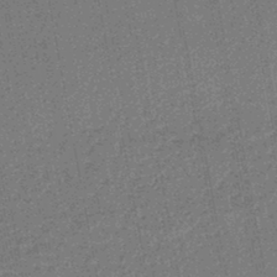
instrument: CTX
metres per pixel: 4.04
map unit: lHb
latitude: -43.5777
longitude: 65.2754
